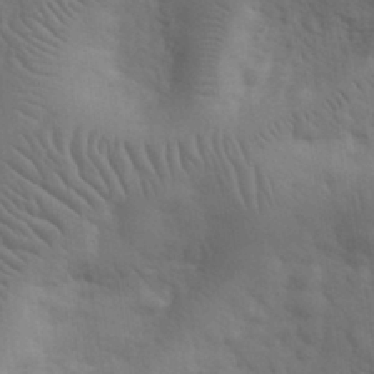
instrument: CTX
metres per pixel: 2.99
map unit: eHh
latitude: 32.9136
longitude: -68.7435
